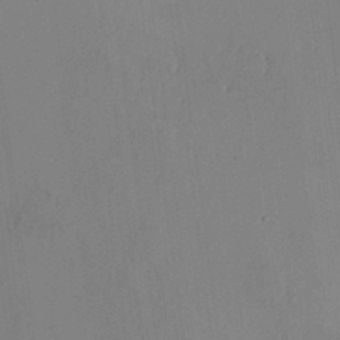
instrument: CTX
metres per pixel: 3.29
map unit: HNhu
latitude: 8.4412
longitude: -0.8569
